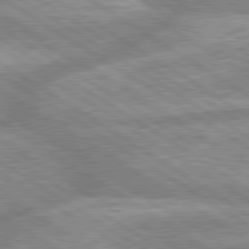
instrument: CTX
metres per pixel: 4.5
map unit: lApd
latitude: 80.0444
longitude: -166.9324
